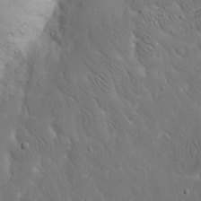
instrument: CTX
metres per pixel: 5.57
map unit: eHh
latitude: 17.9339
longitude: -71.1781
